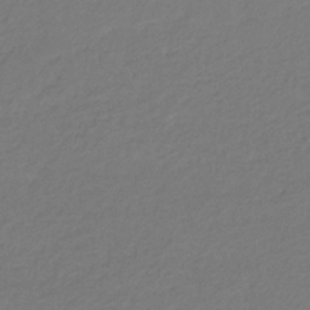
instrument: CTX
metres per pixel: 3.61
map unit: eHb
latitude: -29.8800
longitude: 67.5777
